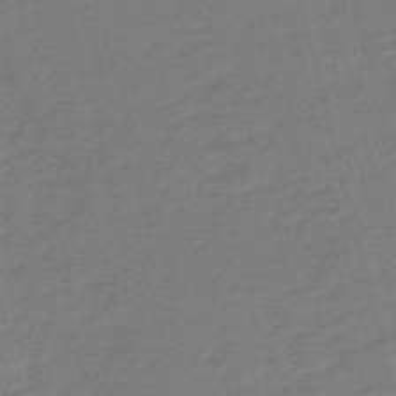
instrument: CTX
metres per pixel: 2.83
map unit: eHb
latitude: -48.2551
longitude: 87.1431
